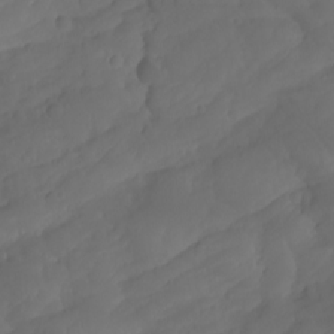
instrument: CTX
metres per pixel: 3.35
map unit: Aa
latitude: -10.8786
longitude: -68.6868
